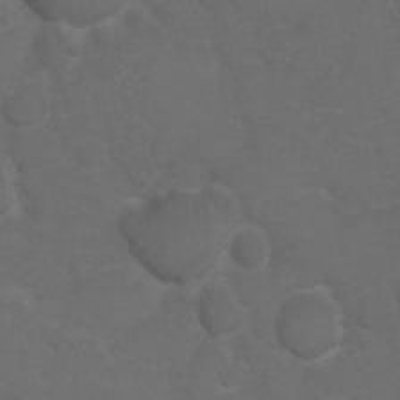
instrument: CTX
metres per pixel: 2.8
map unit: Hto
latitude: 5.5749
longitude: -30.8191
